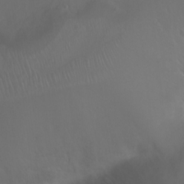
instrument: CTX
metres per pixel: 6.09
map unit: Ht
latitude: -0.5952
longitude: -45.8583
